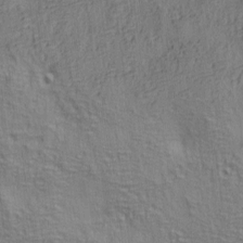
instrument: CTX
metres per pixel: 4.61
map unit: lAa
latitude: 5.2726
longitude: -114.6301
